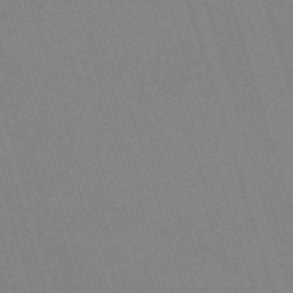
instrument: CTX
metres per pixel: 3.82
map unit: eHh
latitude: -62.8597
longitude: 50.7085
